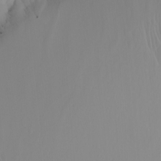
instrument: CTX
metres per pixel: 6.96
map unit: Nhu
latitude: -6.6896
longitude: -93.5371
